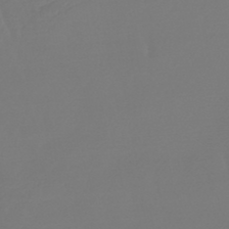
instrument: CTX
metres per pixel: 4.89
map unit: eHb
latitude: -46.5951
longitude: 79.8422
